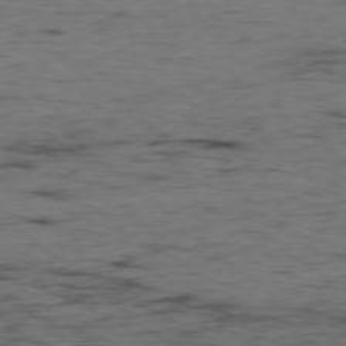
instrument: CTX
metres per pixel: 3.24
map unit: Hpe
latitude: -78.7652
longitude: 16.1039
